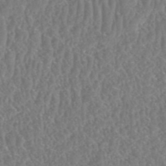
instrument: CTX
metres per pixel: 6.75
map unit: HNhu
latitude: -48.4062
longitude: 30.1606
